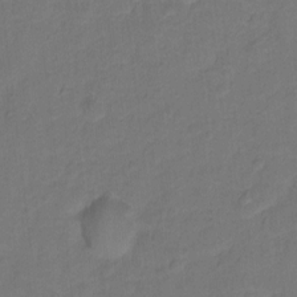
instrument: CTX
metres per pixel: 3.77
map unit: Hto
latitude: -1.6911
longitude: -34.5545
